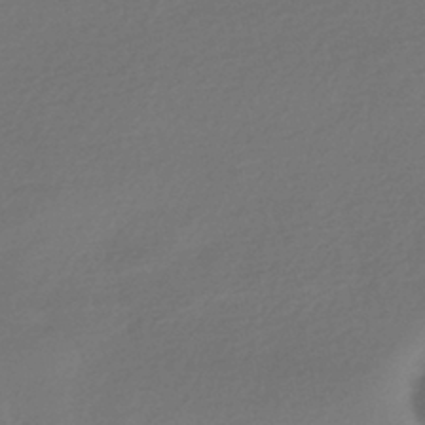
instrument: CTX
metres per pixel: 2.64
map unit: HNhu
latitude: -42.8030
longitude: 95.1809
